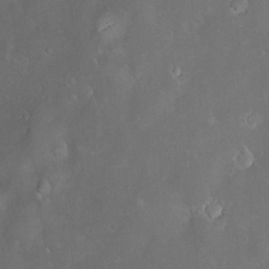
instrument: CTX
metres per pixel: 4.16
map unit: Hve
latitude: -10.5007
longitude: 174.6896
